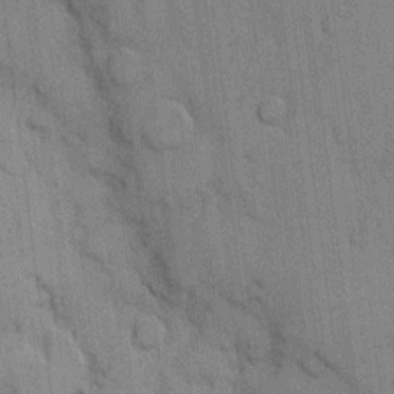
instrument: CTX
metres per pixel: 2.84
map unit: eHh
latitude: 6.7435
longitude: -64.2145
